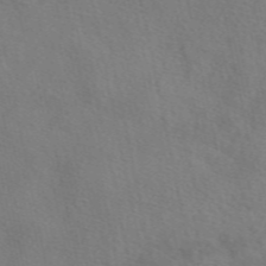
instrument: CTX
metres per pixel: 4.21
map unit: eAb
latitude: 50.1200
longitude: 119.3510
